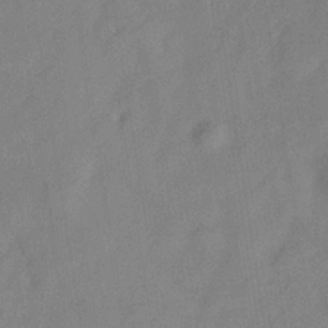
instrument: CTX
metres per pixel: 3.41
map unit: Hve
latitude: -32.6519
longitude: 92.2928
